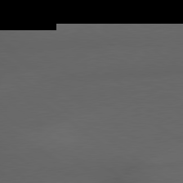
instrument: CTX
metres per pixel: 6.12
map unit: lApd
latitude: 79.2537
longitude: -162.6113
